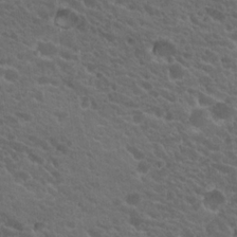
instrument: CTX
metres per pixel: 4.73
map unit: Hto
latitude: 19.8394
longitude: -34.8569
